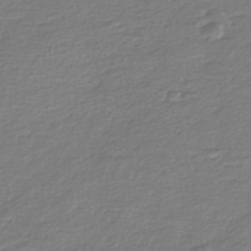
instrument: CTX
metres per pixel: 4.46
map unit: Nhe
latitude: -46.5951
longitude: -171.8205
